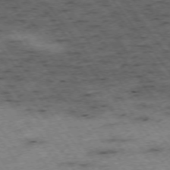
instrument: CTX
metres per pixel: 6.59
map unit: Hpe
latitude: -74.8030
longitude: 2.3684
